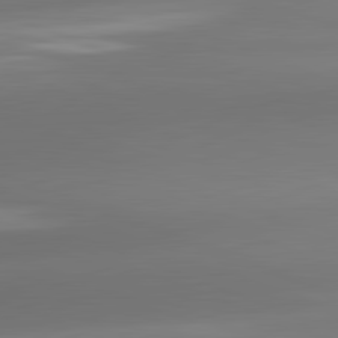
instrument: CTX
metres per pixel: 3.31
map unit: lApd
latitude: 82.0822
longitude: -161.8205
